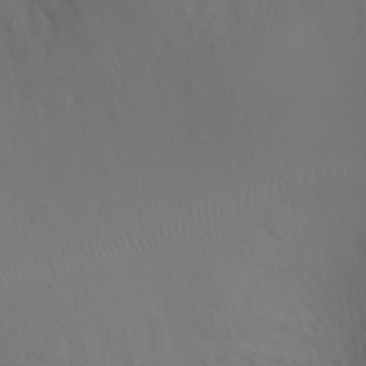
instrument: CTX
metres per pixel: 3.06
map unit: Ht
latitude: -0.6330
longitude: -16.4034
